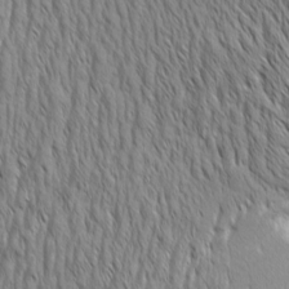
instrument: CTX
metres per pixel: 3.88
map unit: Aa
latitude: 7.3671
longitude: -130.1578
